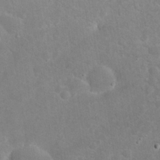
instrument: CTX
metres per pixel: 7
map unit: Nhu
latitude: 23.8961
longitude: -71.6127
